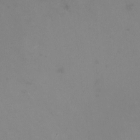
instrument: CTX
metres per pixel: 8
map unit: HNhu
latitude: -0.7086
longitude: -2.9702
